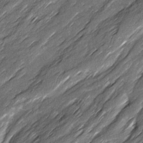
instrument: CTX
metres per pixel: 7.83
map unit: Ave
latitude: 16.2523
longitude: -136.4034
